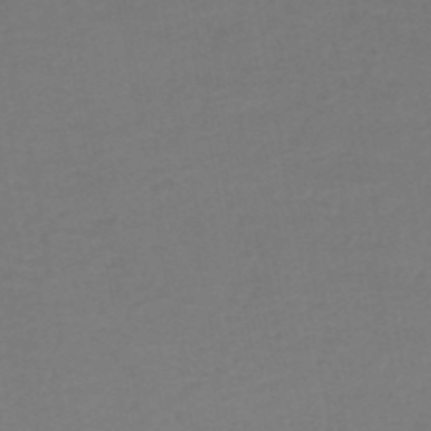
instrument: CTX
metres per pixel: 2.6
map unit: HNhu
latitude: -49.3510
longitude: 99.9367
